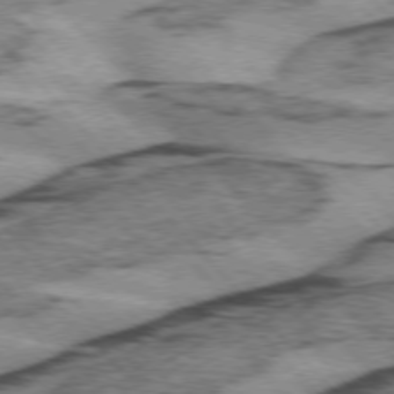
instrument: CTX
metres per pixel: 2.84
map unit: lApd
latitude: 75.3482
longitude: -78.3656
